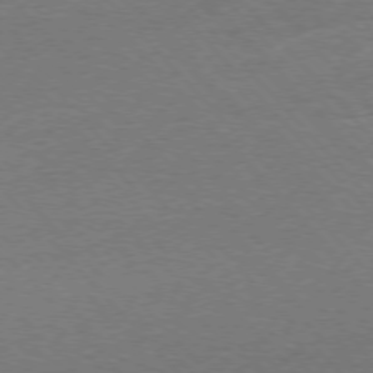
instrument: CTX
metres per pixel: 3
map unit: Ap
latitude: -76.9353
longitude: -95.4427
